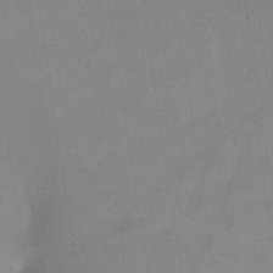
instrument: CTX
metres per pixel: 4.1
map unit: HNb
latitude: -45.8611
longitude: -39.3859
